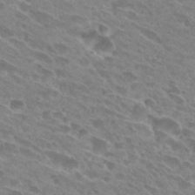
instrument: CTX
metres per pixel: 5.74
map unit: Hto
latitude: 28.0444
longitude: -42.1578
